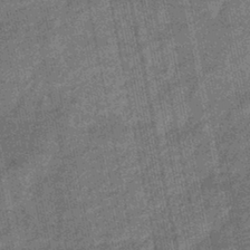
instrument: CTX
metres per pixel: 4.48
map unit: eHb
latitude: -43.6721
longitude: 87.1242
